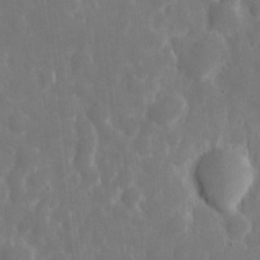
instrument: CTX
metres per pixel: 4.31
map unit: eHh
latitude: 7.3860
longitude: -70.6490
